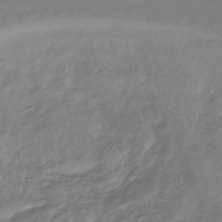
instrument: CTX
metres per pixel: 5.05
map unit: HNhu
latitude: -42.8408
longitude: 97.1431
